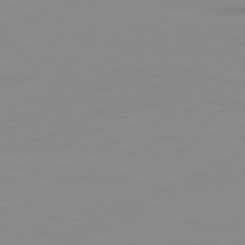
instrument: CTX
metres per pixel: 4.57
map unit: Ap
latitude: -81.2943
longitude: -84.8002
